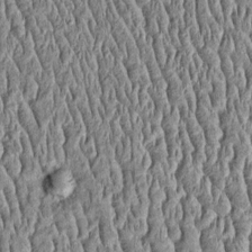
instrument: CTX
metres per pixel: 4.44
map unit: Htu
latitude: -4.2739
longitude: 157.5777
